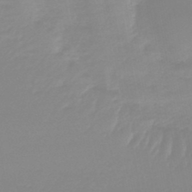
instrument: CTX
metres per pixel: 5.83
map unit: lHb
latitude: -44.1417
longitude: 63.8422
